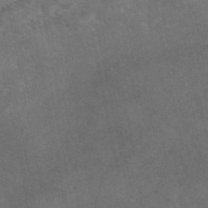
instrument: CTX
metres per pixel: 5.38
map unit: eAb
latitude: 46.8947
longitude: 127.3698
